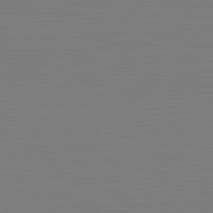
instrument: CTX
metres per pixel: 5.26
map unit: Hpe
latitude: -82.1984
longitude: 7.7288
